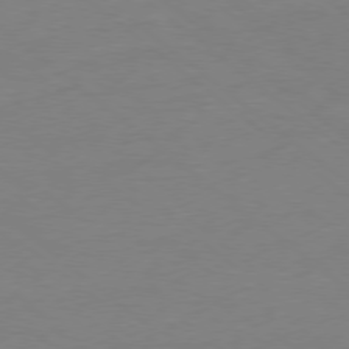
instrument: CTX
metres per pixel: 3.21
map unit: Ap
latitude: -79.0108
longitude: -56.7435
